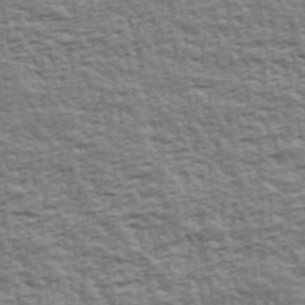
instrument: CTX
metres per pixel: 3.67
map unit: Ave
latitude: 43.2348
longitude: -112.4979
